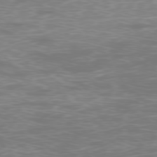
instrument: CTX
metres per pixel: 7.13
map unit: Ap
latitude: -78.6707
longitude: -97.2348
